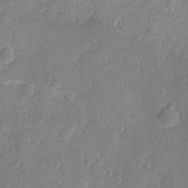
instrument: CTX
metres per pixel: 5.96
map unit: Ave
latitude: -8.1417
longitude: -119.8961
